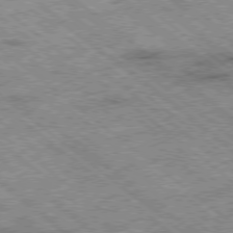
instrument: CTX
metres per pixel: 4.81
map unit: Ap
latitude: -79.1053
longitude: -51.5938
